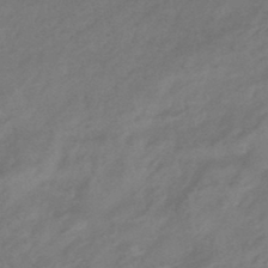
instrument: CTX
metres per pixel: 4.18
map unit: eHb
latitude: -42.8596
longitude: 84.4251
